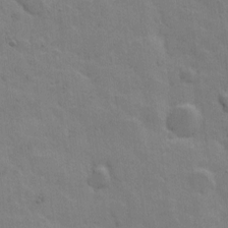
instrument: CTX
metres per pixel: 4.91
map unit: Hto
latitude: 5.7072
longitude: -62.0255
